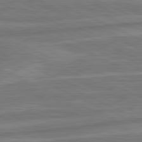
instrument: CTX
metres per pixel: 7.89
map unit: lApd
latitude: 81.4048
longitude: -175.2915
